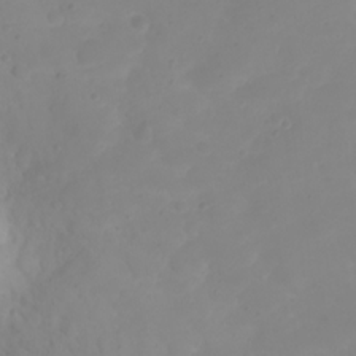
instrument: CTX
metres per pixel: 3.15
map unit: eHh
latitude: 21.4616
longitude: -63.9906
